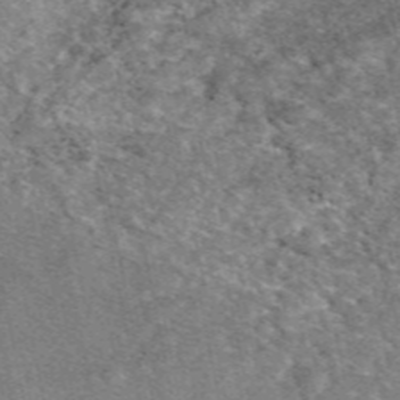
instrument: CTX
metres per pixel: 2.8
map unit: eAb
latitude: 48.6490
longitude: 113.8989
